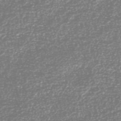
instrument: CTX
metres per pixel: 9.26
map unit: HNhu
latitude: -46.5762
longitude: 29.1053
